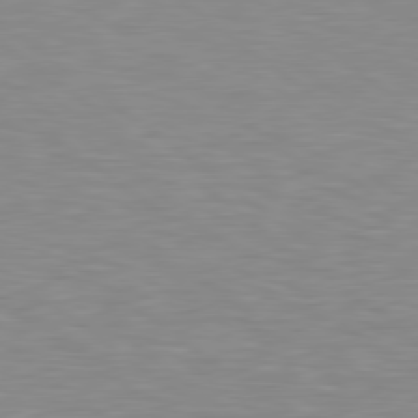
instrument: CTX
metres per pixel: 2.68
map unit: lApd
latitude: 79.1592
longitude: -89.8584
